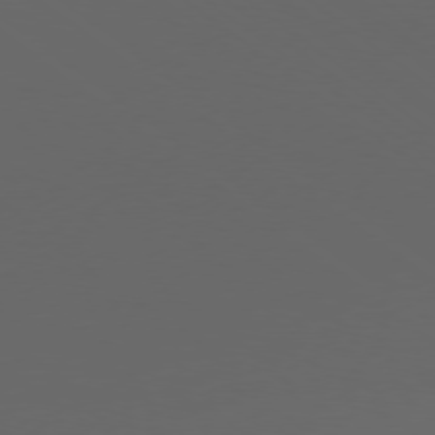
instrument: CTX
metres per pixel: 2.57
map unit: Ap
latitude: -78.8408
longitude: -76.2144
